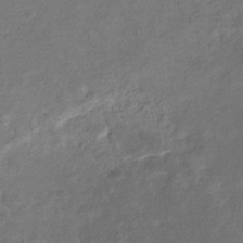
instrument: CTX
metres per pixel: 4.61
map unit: eHb
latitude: -33.3699
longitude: 73.5966
